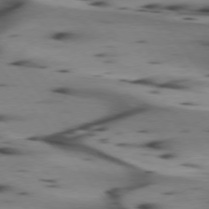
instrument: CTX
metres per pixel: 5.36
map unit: lApd
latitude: 74.9703
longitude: -65.3860
